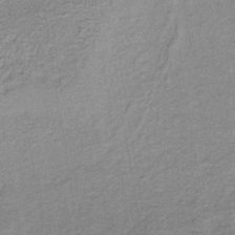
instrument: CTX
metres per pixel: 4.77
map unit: lHb
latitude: -36.3306
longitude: 59.8989
